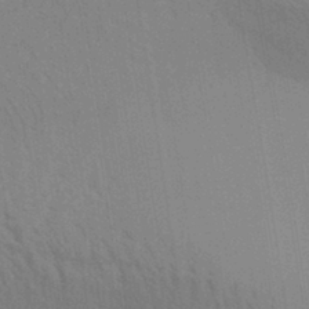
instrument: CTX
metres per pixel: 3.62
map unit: Aa
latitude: 30.5357
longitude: -139.1781
